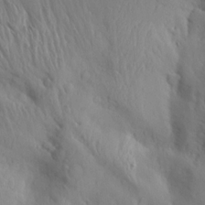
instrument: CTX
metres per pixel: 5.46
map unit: Aa
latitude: 13.6883
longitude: -142.8569
